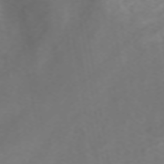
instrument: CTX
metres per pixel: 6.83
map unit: ANa
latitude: 44.9891
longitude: 22.2740
